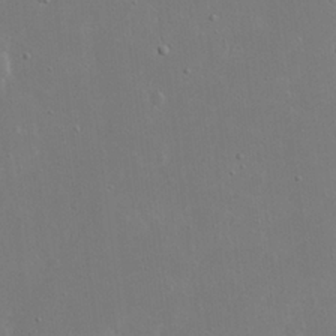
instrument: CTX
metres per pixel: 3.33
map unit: eHh
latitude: 20.5924
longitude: -71.2726
